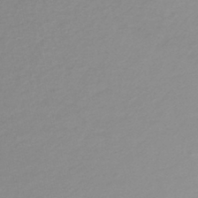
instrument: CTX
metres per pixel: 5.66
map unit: lHb
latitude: -43.4454
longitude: 69.8233
